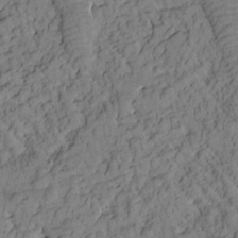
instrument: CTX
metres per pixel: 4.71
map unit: Htu
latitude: 0.9702
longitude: 176.8408
